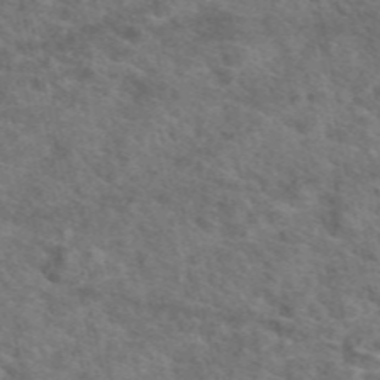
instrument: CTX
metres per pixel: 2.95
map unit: eAb
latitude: 49.4048
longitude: 113.1620
